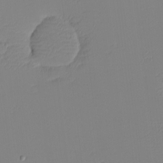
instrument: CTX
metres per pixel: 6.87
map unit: eHh
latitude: -4.2928
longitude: -81.2915
